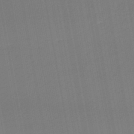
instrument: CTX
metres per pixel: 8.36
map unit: lHb
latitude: -46.8030
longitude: 67.3510
